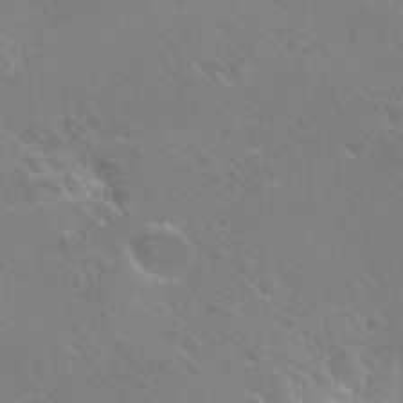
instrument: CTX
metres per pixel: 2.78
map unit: Hto
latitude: 27.0648
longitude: -39.8961
